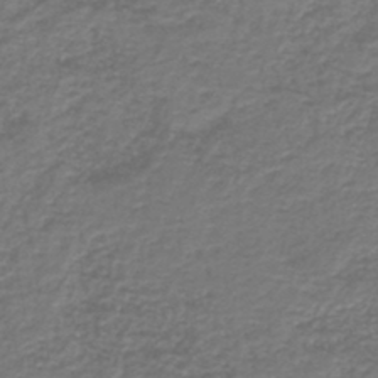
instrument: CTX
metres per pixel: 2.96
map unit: HNb
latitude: -43.1620
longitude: 49.9367
